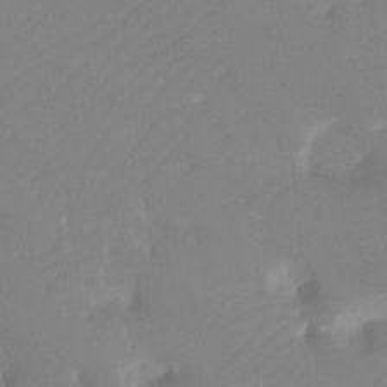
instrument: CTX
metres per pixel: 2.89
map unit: Ht
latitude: -9.8422
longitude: -34.2333
